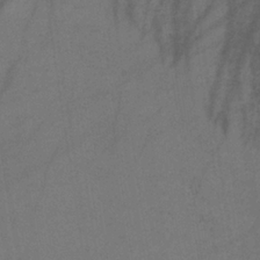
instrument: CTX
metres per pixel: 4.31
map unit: HNb
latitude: -32.2740
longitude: 63.4832
